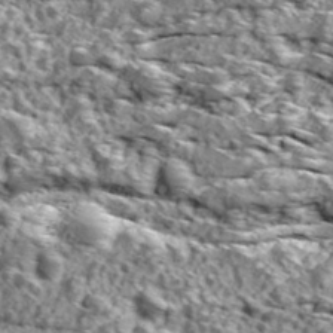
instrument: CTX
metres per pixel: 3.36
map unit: Ave
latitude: 18.6301
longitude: -134.8002
